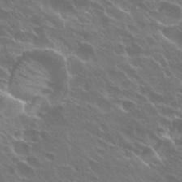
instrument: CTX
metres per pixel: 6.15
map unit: Hto
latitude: 27.7261
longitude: -41.4426
